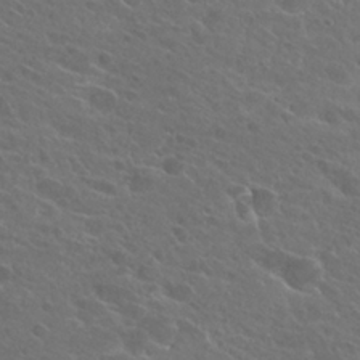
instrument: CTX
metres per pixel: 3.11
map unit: Hto
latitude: 25.1592
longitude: -39.6316
